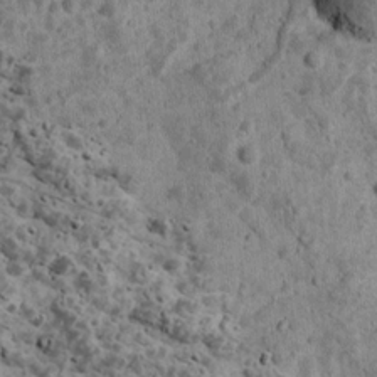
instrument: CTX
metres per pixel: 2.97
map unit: Ave
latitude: 17.7261
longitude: -134.4601
